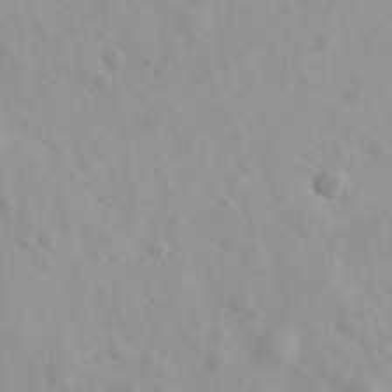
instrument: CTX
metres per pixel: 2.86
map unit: Ave
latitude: 39.6694
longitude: -106.5735
